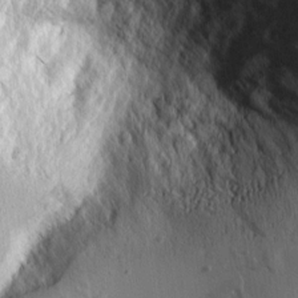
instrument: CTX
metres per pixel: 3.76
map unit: Aa
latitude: 8.8002
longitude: -129.5749
